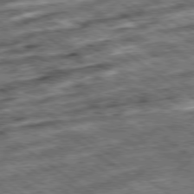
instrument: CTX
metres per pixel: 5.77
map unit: Ap
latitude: -79.6721
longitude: -50.6490
